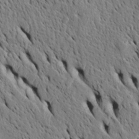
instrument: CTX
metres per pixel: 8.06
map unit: Htu
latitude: -5.1053
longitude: 153.3320
